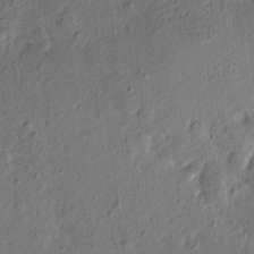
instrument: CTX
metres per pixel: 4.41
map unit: eHh
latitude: 2.9513
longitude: -78.3656
